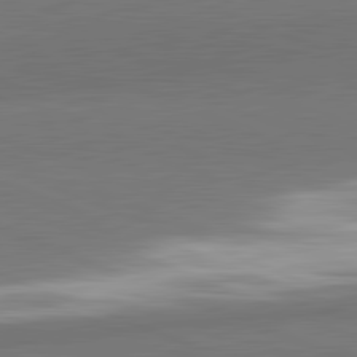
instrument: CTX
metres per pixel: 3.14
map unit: lApd
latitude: 82.0822
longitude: 152.4251
